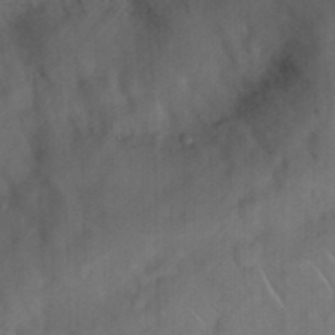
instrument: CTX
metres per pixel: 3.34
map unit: Nhu
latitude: 26.2901
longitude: -69.8017
